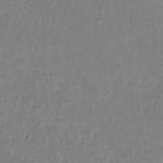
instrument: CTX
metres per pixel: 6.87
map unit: lHb
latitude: -38.5574
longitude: 61.4454
